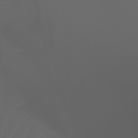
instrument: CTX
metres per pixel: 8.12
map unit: Htu
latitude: -7.1998
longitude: -73.9528
